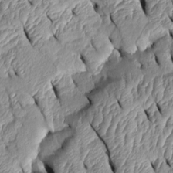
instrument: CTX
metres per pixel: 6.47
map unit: Htu
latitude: 1.5182
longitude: 149.0487
